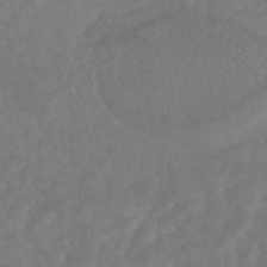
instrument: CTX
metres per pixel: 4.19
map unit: HNhu
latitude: -45.9367
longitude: 96.8219
